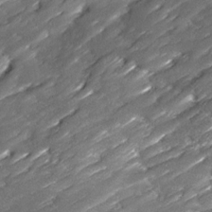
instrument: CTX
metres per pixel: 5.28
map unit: Ave
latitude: 16.8569
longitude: -136.2712
